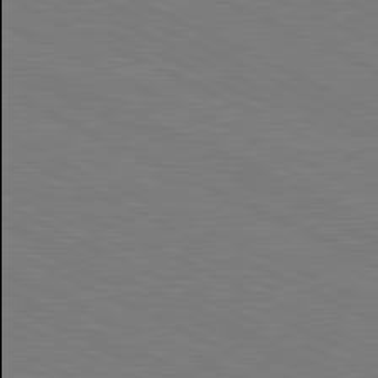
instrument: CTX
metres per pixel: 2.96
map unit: lApd
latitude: 81.3104
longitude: 150.0094
